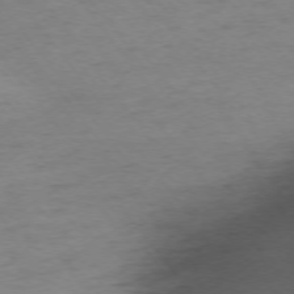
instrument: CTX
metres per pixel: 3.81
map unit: Ap
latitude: -74.9731
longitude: -72.8191
